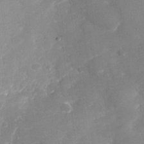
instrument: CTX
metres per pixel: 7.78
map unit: Nhu
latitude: -28.9353
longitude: -65.9528
